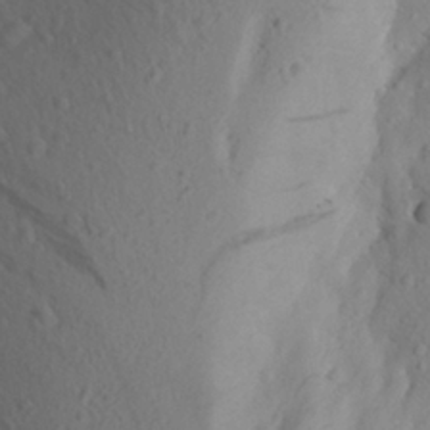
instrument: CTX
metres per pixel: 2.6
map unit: Aa
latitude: 25.2159
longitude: -147.7072
